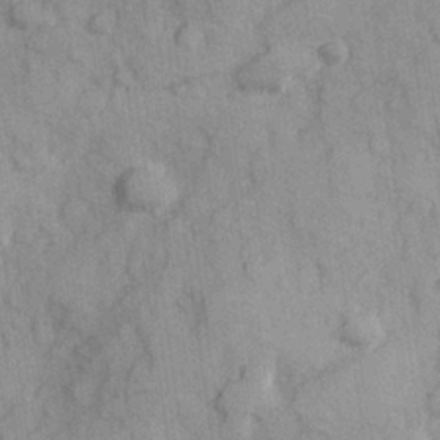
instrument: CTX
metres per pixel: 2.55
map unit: Hve
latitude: 25.4048
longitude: 147.6722
